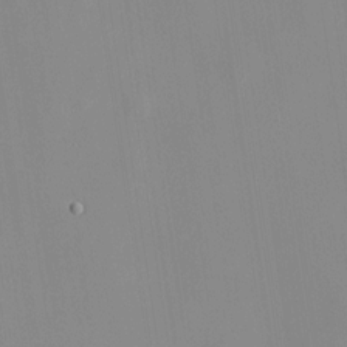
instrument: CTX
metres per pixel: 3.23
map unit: HNhu
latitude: 11.6316
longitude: 10.5952
